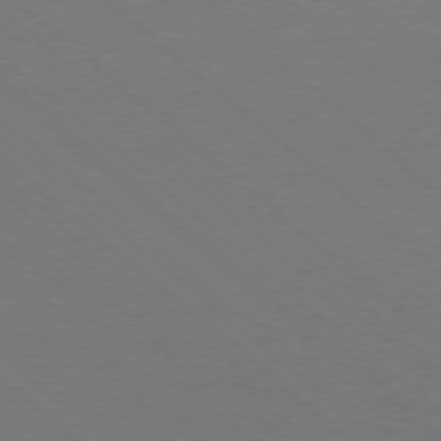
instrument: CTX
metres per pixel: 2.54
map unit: Ap
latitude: -78.2739
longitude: -90.3089
